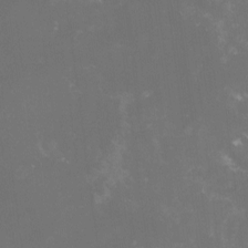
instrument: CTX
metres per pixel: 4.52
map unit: lHvf
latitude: -13.7667
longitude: -101.1970
